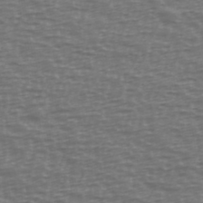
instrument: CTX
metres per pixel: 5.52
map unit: Ave
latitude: 38.8758
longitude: -113.6883
